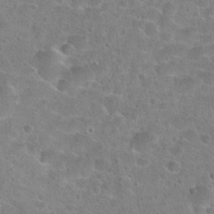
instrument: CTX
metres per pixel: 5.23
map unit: Hto
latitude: 22.7057
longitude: -45.5749
